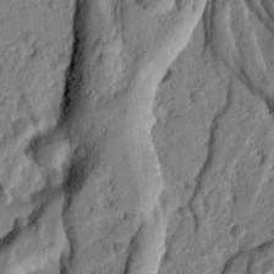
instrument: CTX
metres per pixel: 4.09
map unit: Ht
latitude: 9.8772
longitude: -76.3089
